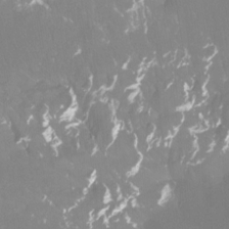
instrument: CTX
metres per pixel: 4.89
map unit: Ht
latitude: -12.1795
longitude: -46.1389
